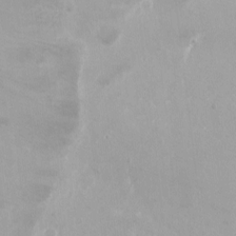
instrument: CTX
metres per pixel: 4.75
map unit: Nhu
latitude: -11.7289
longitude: -38.1389
